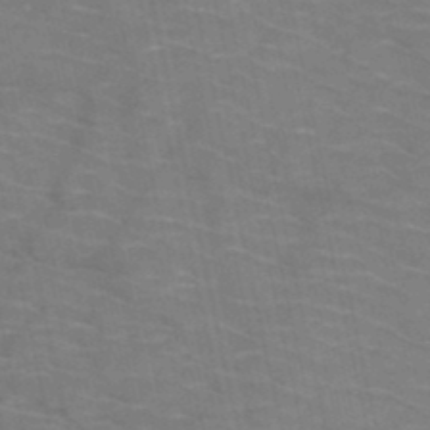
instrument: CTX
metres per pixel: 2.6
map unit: HNb
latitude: -48.0850
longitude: -47.8962
